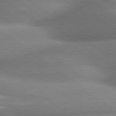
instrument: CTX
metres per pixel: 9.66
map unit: lApd
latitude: 80.5168
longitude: -160.8002
